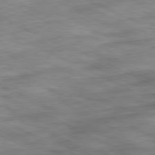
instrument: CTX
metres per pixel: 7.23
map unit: Ap
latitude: -81.2943
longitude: -82.9513
